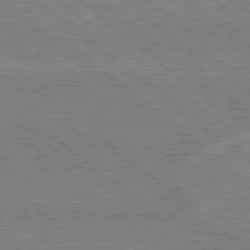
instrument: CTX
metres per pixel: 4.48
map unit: Hpe
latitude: 78.7624
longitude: -160.3845
